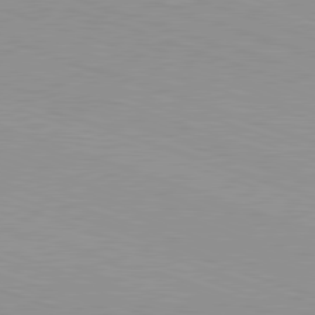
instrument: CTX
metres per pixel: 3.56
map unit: Hpe
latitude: -82.6140
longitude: 5.6533
